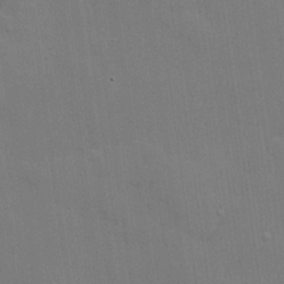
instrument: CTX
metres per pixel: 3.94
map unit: lHvf
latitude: 22.9325
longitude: 142.1038
